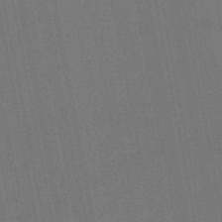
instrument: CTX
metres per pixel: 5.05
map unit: lHb
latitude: -49.5399
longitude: 73.8233
